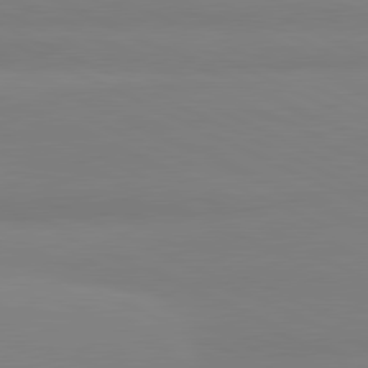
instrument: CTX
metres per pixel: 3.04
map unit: lApd
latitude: 81.4048
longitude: 179.0108
